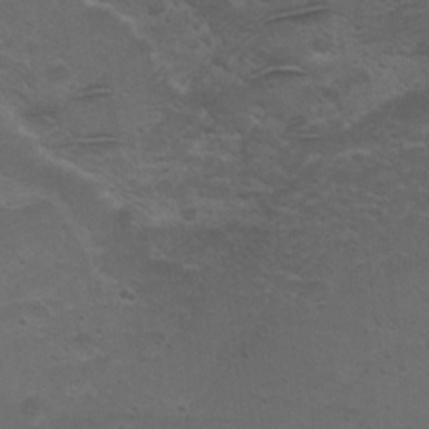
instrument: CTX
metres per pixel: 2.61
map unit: Ht
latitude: 4.6679
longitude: -29.1970
